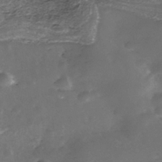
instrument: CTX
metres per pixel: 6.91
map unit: Nhe
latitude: -39.4644
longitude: -116.3656
